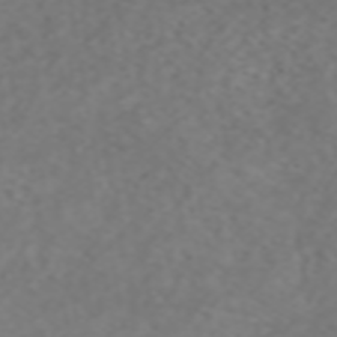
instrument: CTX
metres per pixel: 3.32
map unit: ANa
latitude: 44.1955
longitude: 22.1984
